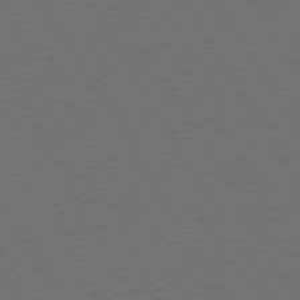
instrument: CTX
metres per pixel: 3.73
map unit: Hpe
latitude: 73.2537
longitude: -128.1011
